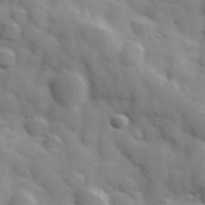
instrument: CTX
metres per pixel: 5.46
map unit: Hve
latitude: 31.1970
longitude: 150.8219
